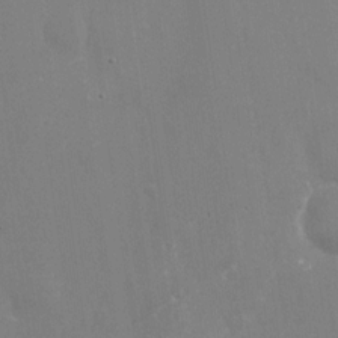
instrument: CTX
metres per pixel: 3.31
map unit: Nhu
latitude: -27.8422
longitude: -79.3293
